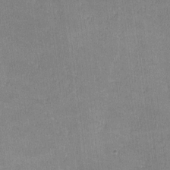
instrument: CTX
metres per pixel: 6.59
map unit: lHvf
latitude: -10.6708
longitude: -100.5735
